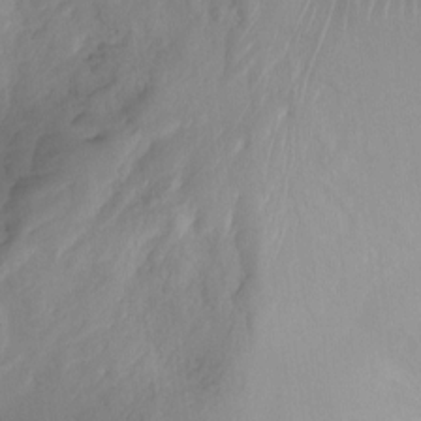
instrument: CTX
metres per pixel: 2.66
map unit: Ht
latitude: -6.9730
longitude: -19.9339
